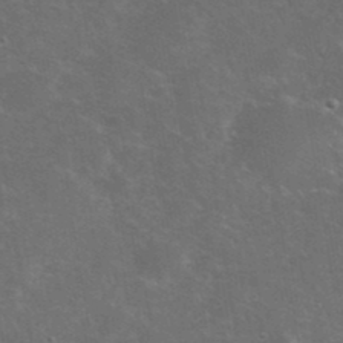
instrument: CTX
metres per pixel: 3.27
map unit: eHh
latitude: 38.1578
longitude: -65.5938
